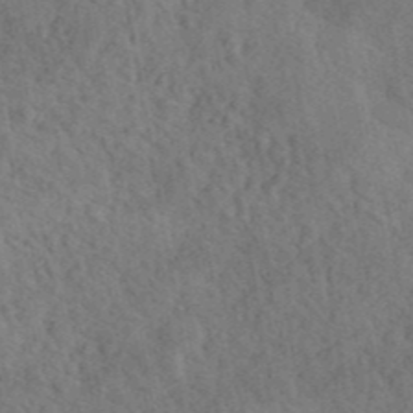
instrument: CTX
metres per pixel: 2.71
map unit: ANa
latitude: 41.4237
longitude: 52.3495
